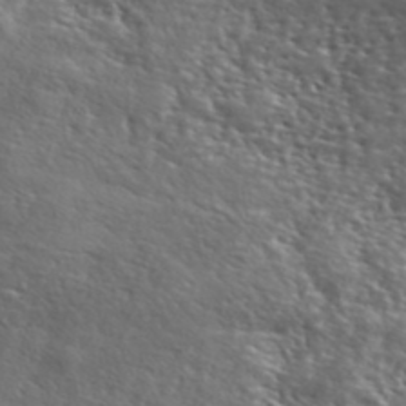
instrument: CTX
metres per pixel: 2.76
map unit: lHvf
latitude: 42.0255
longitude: -88.2712
